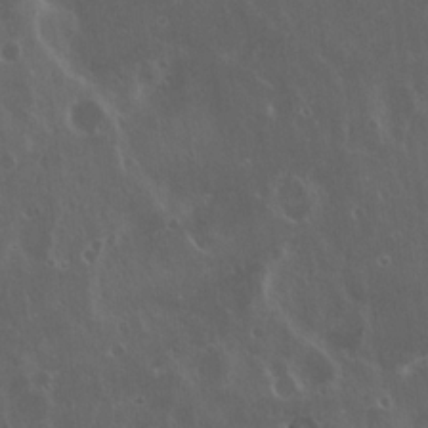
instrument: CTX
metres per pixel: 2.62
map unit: Hto
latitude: 19.4804
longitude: -57.4048
